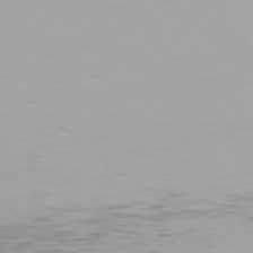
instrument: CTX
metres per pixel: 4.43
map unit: Hpe
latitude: 77.5938
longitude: -163.2915
